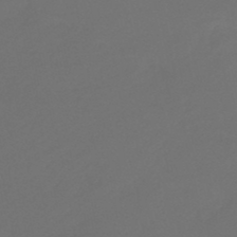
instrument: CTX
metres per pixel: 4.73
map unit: eHb
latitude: -47.4265
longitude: 86.1417
